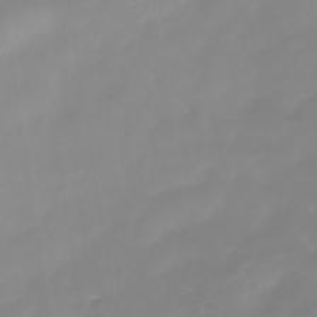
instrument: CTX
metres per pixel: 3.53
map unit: Nhe
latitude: -36.4062
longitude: -90.1767
